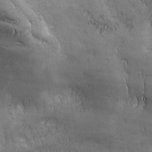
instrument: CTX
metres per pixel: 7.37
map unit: Ave
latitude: -7.1431
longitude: -121.5938
